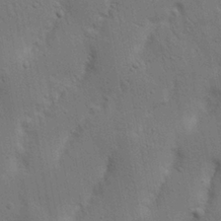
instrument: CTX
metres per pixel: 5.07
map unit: Nhu
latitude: 18.8380
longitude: -75.1781
